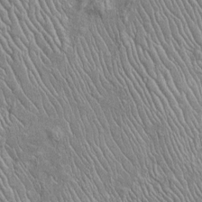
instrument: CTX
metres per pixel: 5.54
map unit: Htu
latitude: -5.9178
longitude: 152.9352
